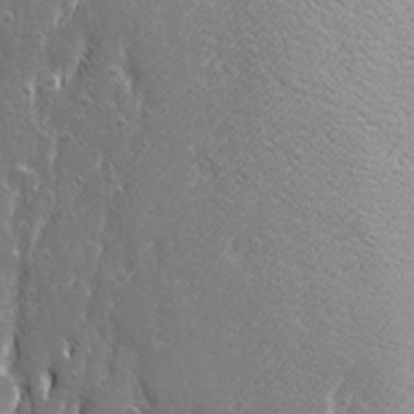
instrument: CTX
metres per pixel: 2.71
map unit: Ave
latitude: 22.7057
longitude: -133.1025
